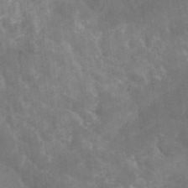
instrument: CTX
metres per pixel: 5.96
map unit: Nhe
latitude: -35.7289
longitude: -178.7247
